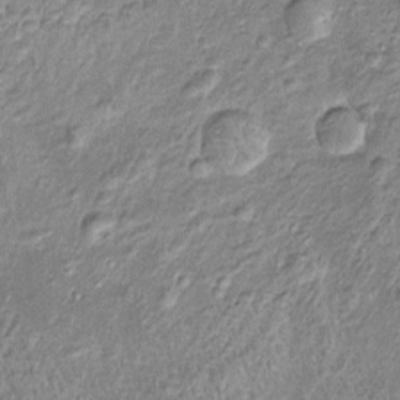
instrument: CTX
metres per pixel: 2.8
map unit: Htu
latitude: -5.8611
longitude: 158.8597
